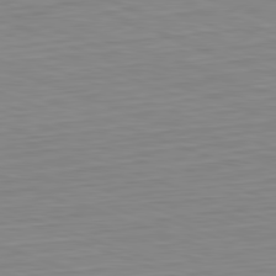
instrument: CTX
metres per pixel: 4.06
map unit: Hpe
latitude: -82.3495
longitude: 13.0298
